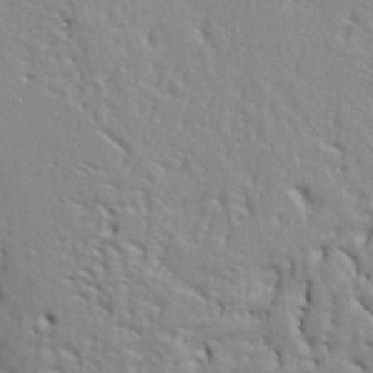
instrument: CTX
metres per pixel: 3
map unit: Ht
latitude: 9.4804
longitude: -76.8947
